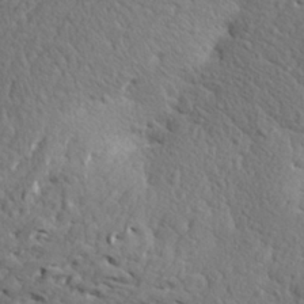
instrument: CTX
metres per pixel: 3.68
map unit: Aa
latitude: 27.1970
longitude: -144.4412
